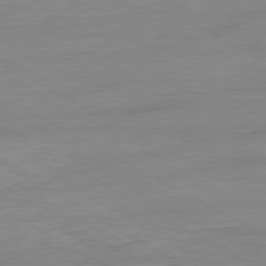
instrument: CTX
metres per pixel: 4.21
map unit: Ap
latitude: -80.6141
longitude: -78.6113
